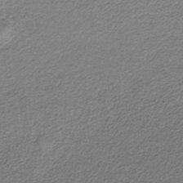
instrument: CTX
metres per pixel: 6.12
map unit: HNb
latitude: -35.1809
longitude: 58.1794
